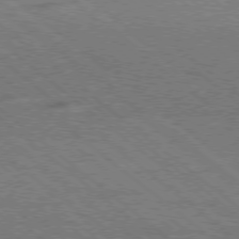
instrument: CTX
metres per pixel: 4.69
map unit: Ap
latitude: -78.9352
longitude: -101.3860
